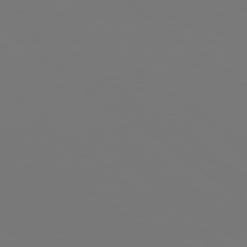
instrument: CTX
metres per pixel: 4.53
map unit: Hpe
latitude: 78.7624
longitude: -175.4993
